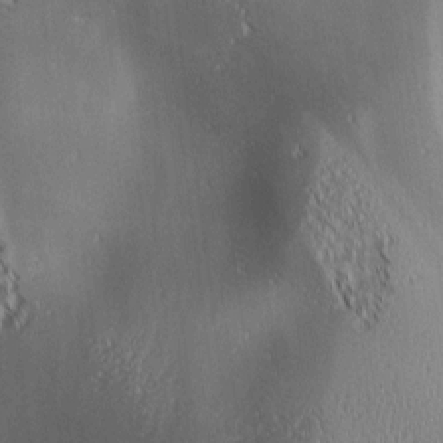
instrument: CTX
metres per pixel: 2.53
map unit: lAa
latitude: 0.9702
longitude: -116.0444
